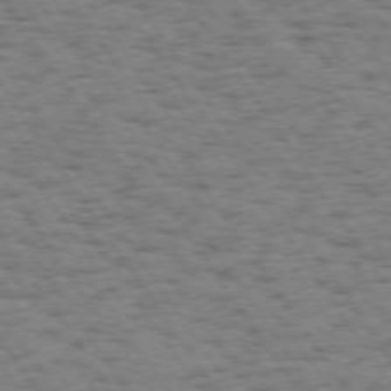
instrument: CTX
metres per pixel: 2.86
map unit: Hpe
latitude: 74.0255
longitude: -134.4223
